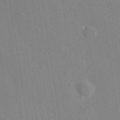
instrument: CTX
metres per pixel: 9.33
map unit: lHvf
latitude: 27.0081
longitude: 143.5966
